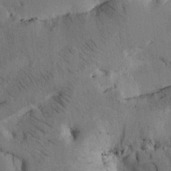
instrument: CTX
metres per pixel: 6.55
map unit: Htu
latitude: -3.2564
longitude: 169.1431
